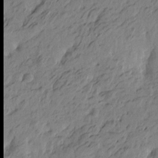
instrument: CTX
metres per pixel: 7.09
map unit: Htu
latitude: -5.4643
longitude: -179.9906
